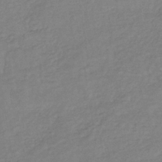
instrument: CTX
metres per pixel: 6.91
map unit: lHb
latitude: -38.4440
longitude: 71.0487
